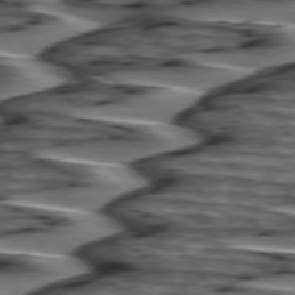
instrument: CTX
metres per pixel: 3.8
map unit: lApd
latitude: 75.3482
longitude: -72.5357
